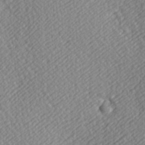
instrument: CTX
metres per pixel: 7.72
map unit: Hve
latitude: 3.3104
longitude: -124.1200
